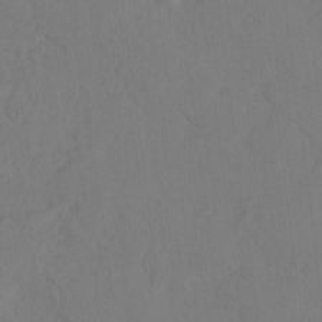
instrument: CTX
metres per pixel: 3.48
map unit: Hto
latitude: -14.0094
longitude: -43.4049
